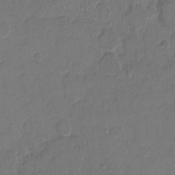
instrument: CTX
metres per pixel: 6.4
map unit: Hto
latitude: 6.4601
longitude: -62.4790
